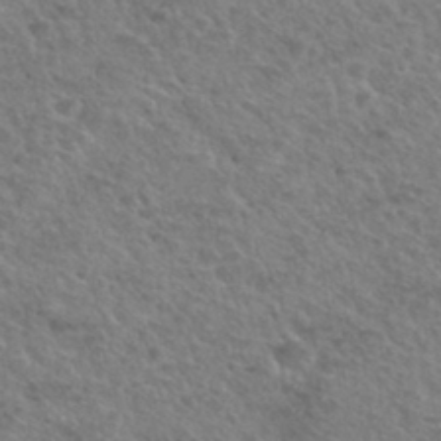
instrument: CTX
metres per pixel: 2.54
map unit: Hto
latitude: 32.6113
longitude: -50.0444
